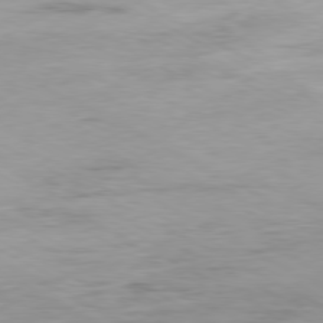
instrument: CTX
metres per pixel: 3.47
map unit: Ap
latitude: -80.0850
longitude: -76.2144
